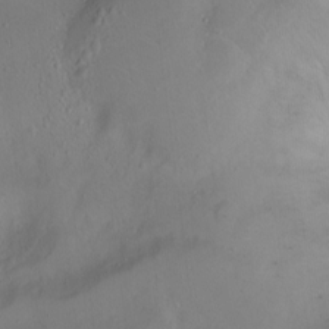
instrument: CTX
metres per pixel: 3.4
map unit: Ht
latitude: 0.4790
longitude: -44.9136
